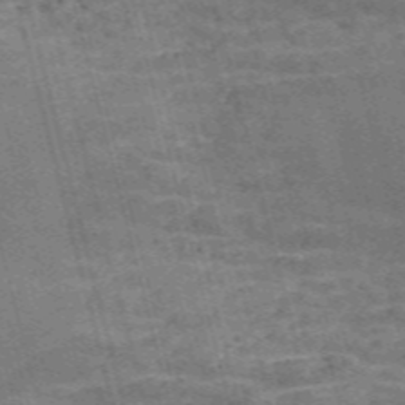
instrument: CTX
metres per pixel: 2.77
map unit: Nve
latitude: -58.7085
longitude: 65.3699
